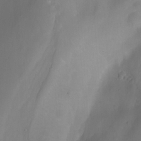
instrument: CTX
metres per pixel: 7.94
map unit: Aa
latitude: -7.4832
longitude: -77.8772
